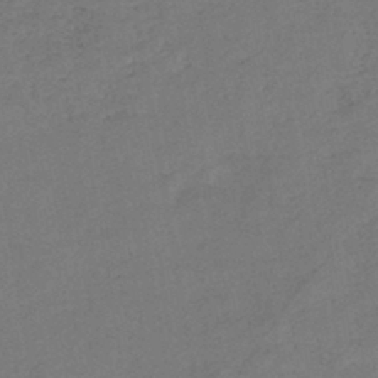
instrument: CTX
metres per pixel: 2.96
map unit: eHb
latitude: -41.6533
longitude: 79.6533
